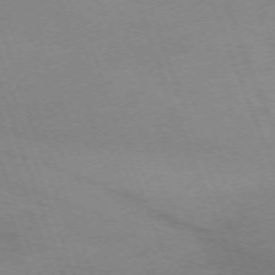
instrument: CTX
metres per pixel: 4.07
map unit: Nhu
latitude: -68.1794
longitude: 37.2187
